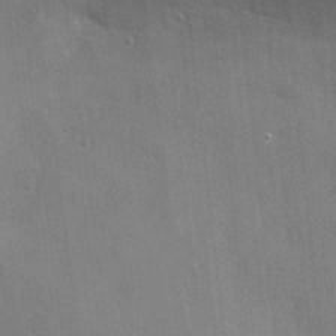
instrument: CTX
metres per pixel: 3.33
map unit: Nhu
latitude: 0.0444
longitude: -78.0822
